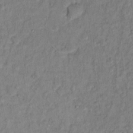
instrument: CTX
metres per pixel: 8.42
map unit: Hto
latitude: 12.7246
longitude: -37.3860
